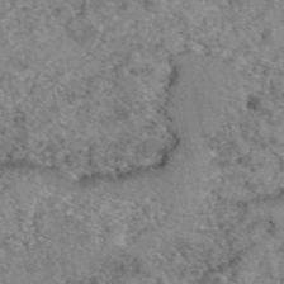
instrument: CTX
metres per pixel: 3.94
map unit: eAb
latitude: 49.9339
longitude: 109.6911
